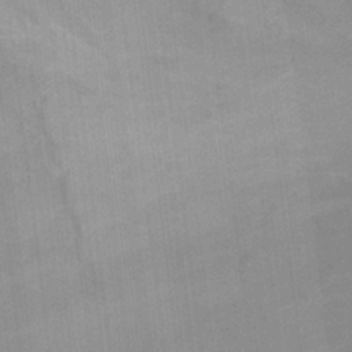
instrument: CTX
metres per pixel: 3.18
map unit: Ht
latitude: 0.7057
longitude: -32.3656
